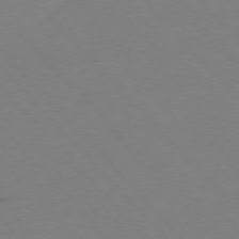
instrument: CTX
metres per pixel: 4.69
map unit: Hpe
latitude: -76.8030
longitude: -19.3670
